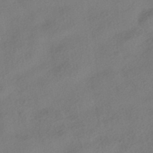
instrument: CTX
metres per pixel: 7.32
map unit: HNhu
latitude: -41.6533
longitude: 103.1431
